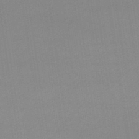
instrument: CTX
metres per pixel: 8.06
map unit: lHb
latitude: -47.8611
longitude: 67.4076
